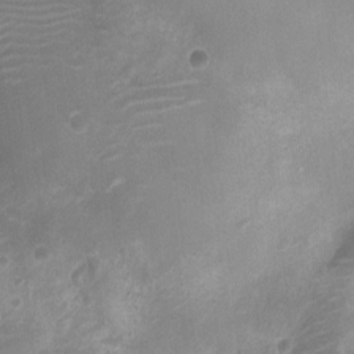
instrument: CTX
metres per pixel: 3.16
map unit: Ht
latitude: -10.9353
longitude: -20.9892
